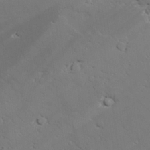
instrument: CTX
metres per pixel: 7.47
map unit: lAvf
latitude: 25.6127
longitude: -110.0633
